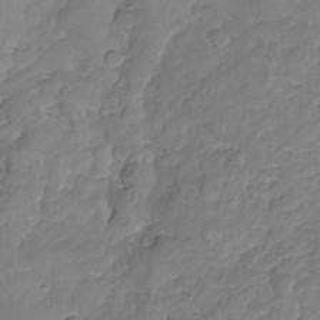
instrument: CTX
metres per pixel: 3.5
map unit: Nhu
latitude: -18.9164
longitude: -57.3292
